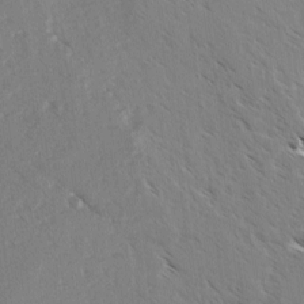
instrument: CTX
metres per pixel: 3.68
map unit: lAvf
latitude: 4.2900
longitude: -105.2537
